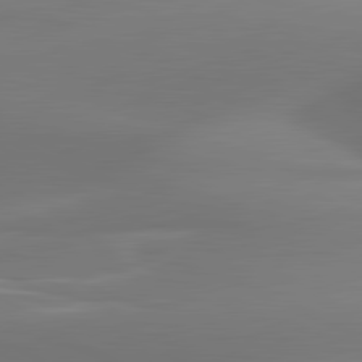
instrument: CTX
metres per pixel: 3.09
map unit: lApd
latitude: 81.6316
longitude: -160.1955
